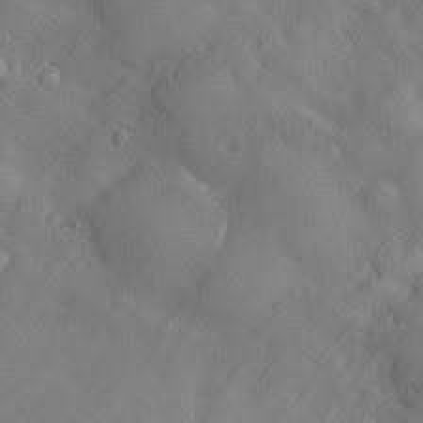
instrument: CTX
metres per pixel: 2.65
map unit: Htu
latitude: -6.6707
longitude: 160.3684
